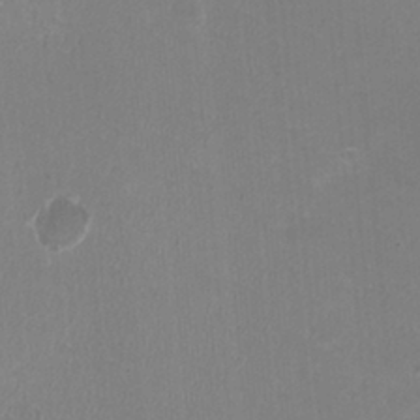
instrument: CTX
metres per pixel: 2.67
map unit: HNhu
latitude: -2.1605
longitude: -1.5371
